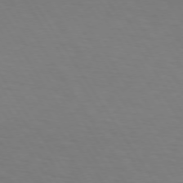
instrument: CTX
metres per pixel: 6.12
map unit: lApd
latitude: 73.4994
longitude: -75.3860
